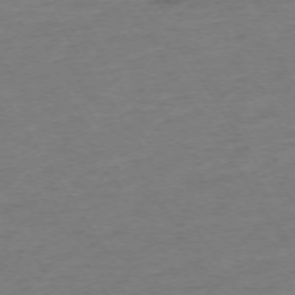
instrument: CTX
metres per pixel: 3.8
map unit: Ap
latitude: -74.0094
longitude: -86.1200
